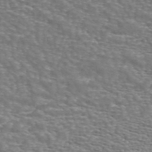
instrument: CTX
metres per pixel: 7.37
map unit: ANa
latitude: 44.5923
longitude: 28.8030
